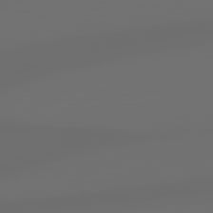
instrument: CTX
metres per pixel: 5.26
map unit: lApd
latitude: 79.1970
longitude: -139.0836
